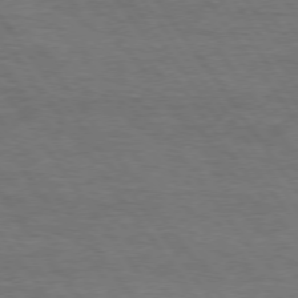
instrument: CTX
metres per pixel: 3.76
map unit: Hpe
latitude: 74.5168
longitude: -152.1956
